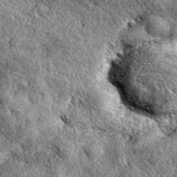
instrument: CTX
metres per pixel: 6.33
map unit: eAb
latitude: 38.7624
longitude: 109.5777
